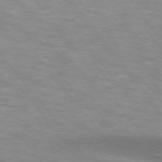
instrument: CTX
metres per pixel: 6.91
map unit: lApd
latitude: 74.8569
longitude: -50.4979
